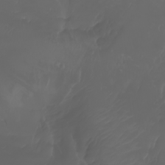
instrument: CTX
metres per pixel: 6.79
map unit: Nhu
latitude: -7.1053
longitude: -84.3278
